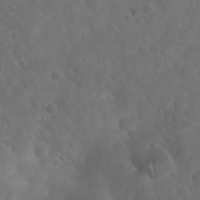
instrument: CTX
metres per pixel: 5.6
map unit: Nhu
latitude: 27.6694
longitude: -63.0648
